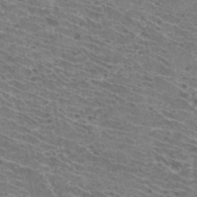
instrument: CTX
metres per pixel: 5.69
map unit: Hto
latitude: 32.3089
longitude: -41.9906
